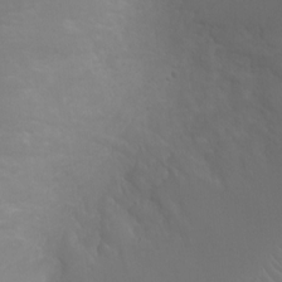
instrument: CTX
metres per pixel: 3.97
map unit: Ht
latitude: -2.5195
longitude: -19.1214
